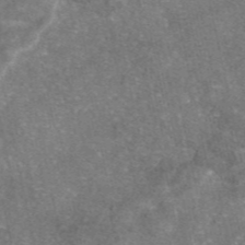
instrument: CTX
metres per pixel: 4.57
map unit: eAb
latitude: 46.6113
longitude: 105.3131
